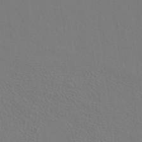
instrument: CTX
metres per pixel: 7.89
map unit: ANa
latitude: 39.4237
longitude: 20.5762
